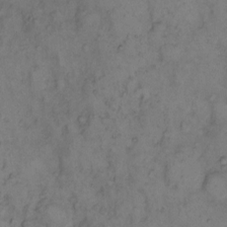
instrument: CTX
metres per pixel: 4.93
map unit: eHh
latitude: 9.4427
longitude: -62.5924
